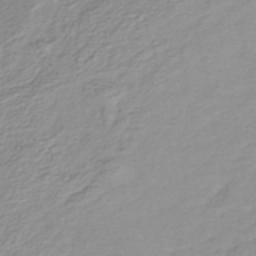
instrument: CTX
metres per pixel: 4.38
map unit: lHb
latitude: -42.7274
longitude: 72.3684
